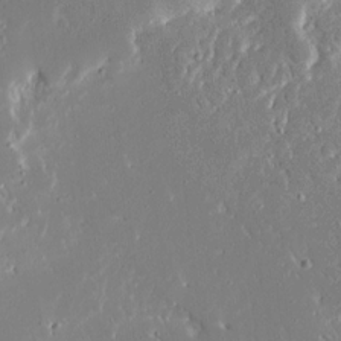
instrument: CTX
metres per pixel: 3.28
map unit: Ave
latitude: 15.7072
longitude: -140.4223
